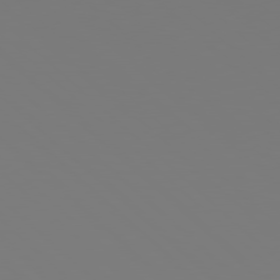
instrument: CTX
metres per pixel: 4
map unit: Hpe
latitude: 78.0822
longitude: -173.4615
